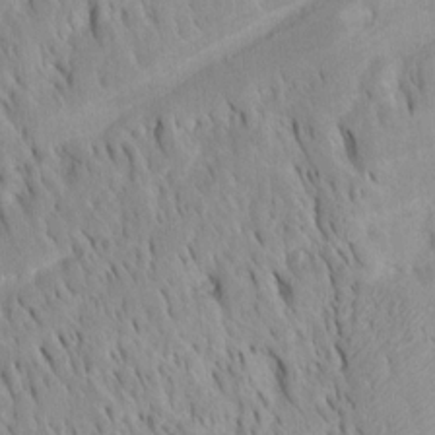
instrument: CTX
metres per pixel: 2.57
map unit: Htu
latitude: -4.4251
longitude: 151.4454
